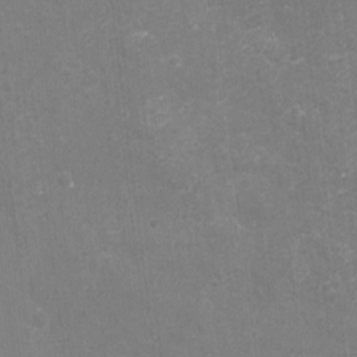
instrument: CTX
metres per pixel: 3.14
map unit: eHh
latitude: -3.0675
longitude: -75.7828
